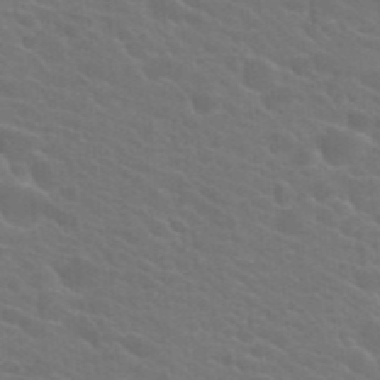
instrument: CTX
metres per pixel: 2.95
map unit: Hto
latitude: 23.6694
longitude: -36.4790
